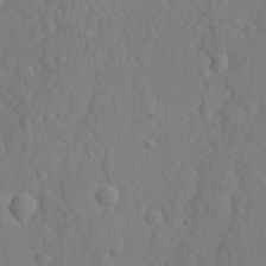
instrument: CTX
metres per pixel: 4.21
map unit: lAvf
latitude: -9.5399
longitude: -120.8380
